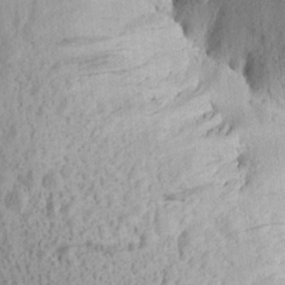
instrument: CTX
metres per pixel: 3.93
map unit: Aa
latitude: 14.8380
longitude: -143.8961
